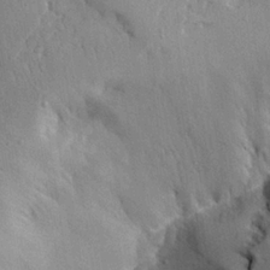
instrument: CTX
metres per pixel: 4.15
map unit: Ave
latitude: 23.8961
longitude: -131.0837
